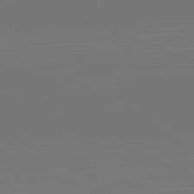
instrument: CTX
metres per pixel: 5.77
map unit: Hpe
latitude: -81.8423
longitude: 19.6911
